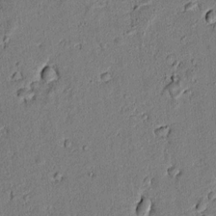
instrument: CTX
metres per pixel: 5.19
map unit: lAvf
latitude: 5.6316
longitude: 168.7463
